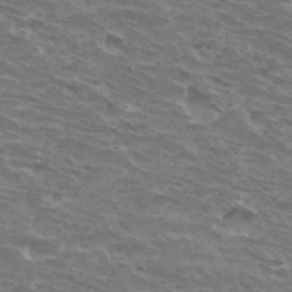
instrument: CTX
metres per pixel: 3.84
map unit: Hto
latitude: 32.8002
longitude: -41.4237
